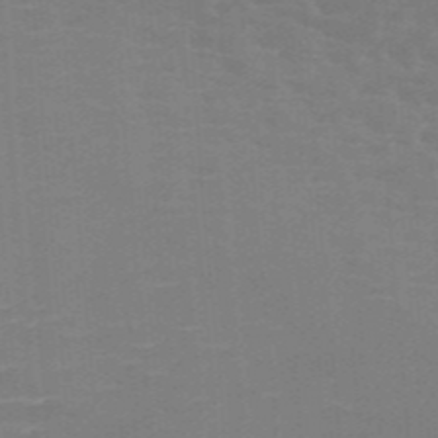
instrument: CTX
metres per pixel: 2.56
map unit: HNb
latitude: -46.1605
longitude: -46.0444
